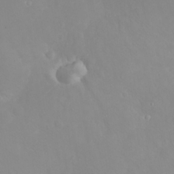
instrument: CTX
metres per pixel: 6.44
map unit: eHh
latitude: 25.4426
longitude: -63.8962
